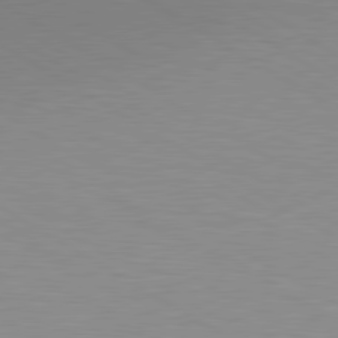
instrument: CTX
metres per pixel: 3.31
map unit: lApd
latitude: 80.1767
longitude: 130.4818
